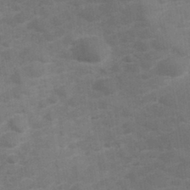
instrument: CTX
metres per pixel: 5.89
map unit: Hve
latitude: 32.5168
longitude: 151.6911
